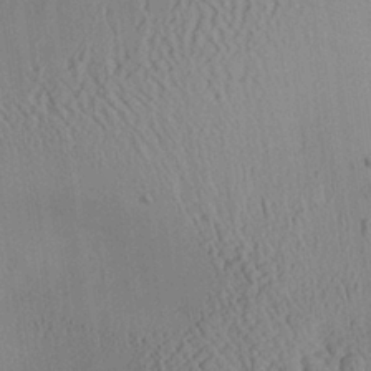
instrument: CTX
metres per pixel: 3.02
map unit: Aa
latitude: 25.5749
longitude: -134.2900
